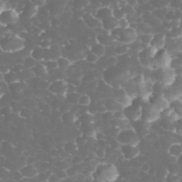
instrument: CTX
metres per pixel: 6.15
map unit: eHh
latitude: 32.8569
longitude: -63.1026
